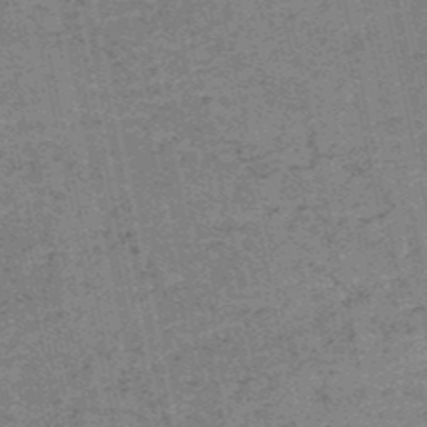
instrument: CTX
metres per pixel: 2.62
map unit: HNb
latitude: -51.9745
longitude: -51.4804
